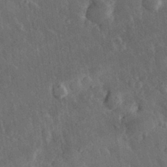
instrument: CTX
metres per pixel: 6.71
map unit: eHh
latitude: 31.2537
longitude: -79.6883
